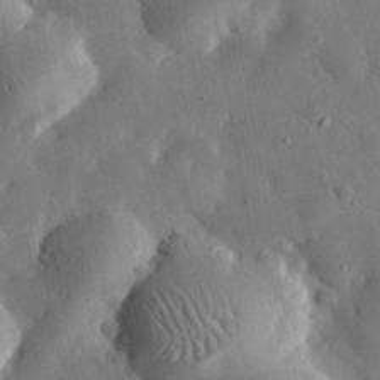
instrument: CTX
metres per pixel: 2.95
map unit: eHh
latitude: 31.9906
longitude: -77.3670
